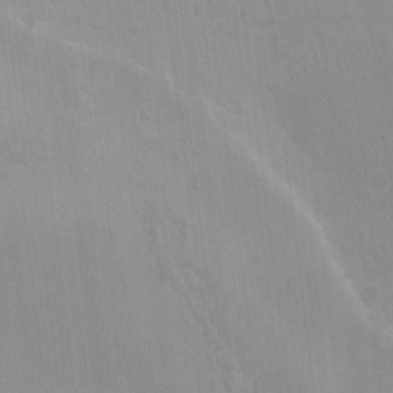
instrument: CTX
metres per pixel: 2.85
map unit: HNhu
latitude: 4.6490
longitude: 4.8408
